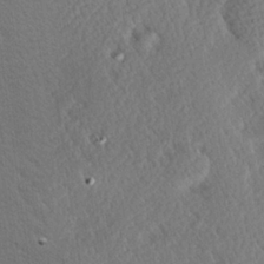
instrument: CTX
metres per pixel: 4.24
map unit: Hve
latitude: 27.0648
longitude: -93.9150
